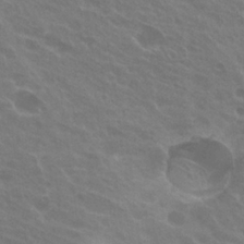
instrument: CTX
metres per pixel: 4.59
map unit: Hto
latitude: 24.2522
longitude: -38.2711
